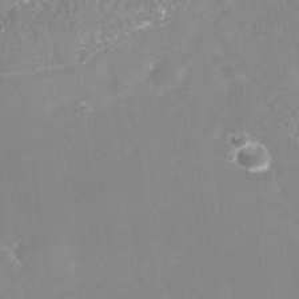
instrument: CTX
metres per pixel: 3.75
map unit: Nhe
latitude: -37.6532
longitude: -112.8380
